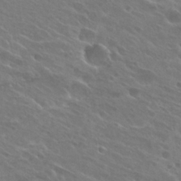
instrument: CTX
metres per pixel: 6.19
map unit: Hto
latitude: 26.1956
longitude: -40.1010
